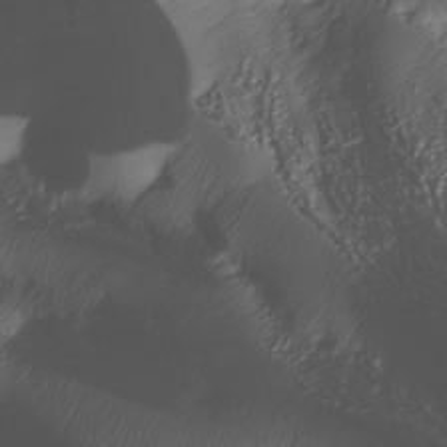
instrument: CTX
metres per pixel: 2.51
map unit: Nhe
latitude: -34.6518
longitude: -144.3467
